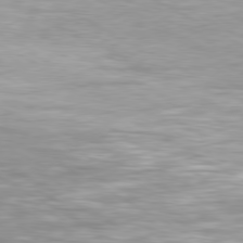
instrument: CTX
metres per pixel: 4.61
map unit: Hpe
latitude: -80.8408
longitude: 17.5966
